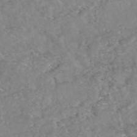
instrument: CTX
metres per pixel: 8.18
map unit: eAb
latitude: 47.7639
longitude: 120.2172
